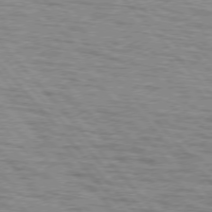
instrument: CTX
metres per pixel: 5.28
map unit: lApd
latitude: 75.6883
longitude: -82.9891
